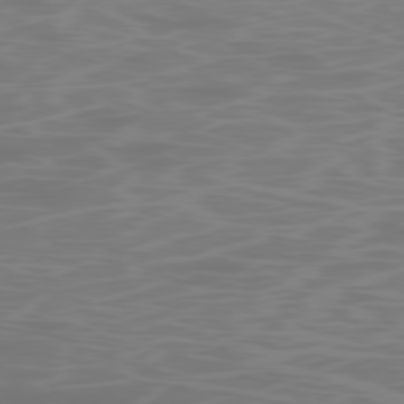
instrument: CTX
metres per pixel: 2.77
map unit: Ap
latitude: -78.6707
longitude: -69.4993
